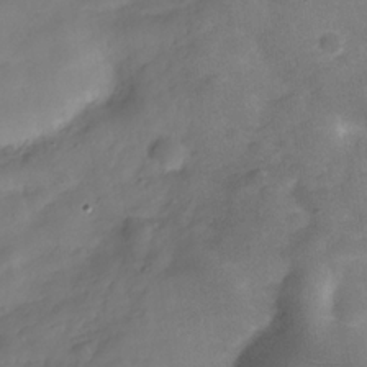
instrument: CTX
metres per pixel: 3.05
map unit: Hve
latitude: -31.3887
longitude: 92.8975
